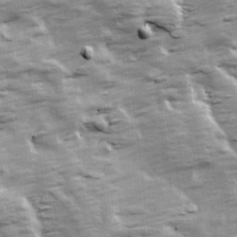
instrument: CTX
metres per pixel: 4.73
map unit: Ave
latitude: 13.8395
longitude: -104.4223
